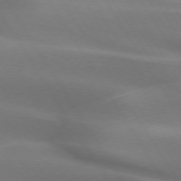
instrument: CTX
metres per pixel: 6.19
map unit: lApd
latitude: 73.1593
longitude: -50.5734
